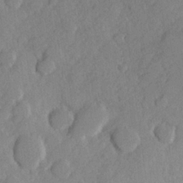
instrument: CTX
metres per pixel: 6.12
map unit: Hve
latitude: 24.1388
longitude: 144.3684
